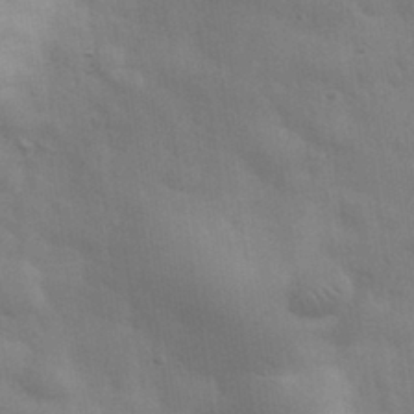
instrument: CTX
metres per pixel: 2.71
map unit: eHh
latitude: 33.4237
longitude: -70.2900
